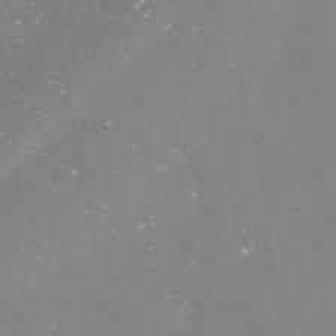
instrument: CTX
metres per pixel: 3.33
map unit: Nve
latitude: -17.5022
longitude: -59.1592
